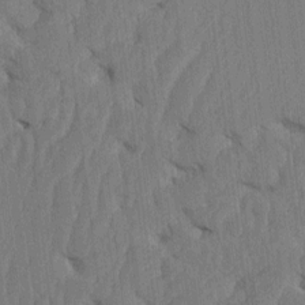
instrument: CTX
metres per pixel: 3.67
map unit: HNhu
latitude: -1.9745
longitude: 14.2740
